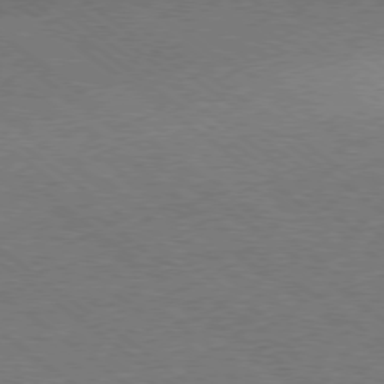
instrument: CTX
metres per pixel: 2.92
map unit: Ap
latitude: -78.6896
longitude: -83.1025
